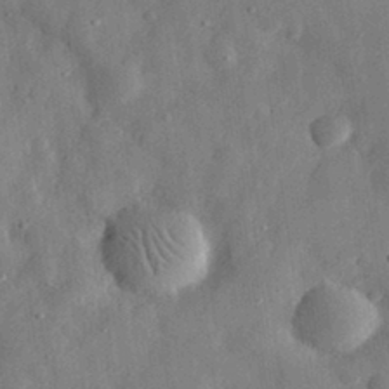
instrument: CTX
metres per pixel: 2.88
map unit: eHh
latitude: 31.1592
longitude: -75.4426
